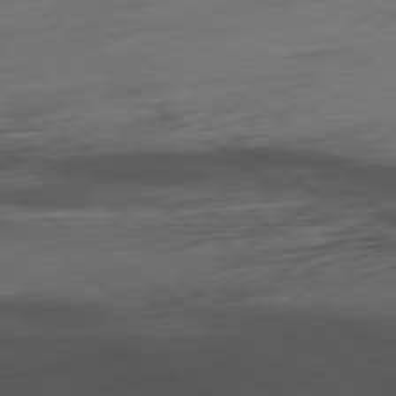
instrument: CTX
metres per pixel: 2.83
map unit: Hpe
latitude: -78.7841
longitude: -17.0270
